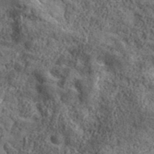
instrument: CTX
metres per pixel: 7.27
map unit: lHvf
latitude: 41.1214
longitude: -90.2711
